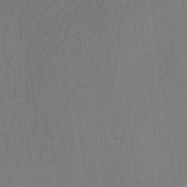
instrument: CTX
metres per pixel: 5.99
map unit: lHvf
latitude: -12.5574
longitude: -100.8002
